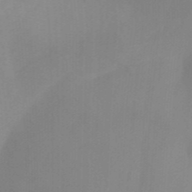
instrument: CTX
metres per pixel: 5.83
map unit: Nhu
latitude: -13.8234
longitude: -56.1955
